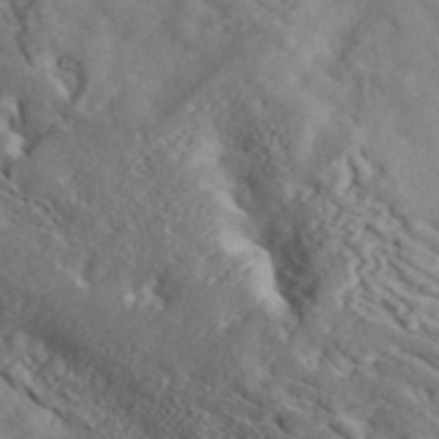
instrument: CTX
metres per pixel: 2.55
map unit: ANa
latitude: 42.3089
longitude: 16.8975
